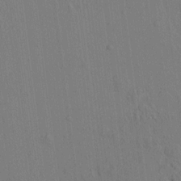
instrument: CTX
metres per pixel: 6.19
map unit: HNhu
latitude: 7.2537
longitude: 15.7478
